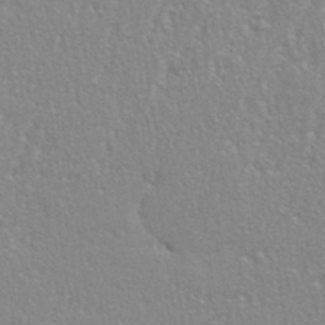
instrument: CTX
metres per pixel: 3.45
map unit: eHh
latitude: 33.6316
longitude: -132.2145
